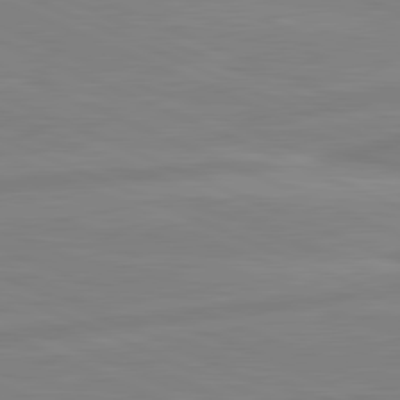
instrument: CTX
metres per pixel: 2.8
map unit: lApd
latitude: 81.6505
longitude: -173.7638
